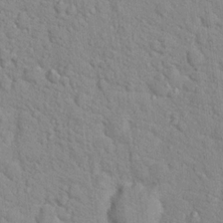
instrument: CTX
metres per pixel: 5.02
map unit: Hto
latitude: 17.5749
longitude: -34.6679
